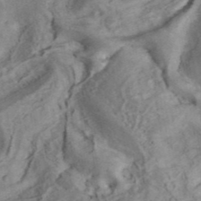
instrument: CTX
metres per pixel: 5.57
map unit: ANa
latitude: 41.5182
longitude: 15.8234
